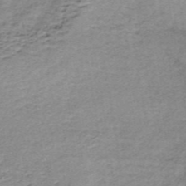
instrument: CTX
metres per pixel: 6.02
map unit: lHb
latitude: -36.5573
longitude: 60.5385
